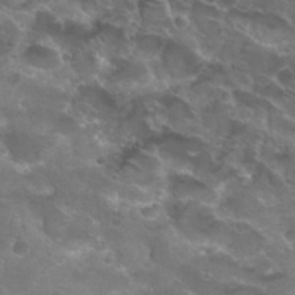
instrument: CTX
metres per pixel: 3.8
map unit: Nhu
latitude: 29.7260
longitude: -48.4223
